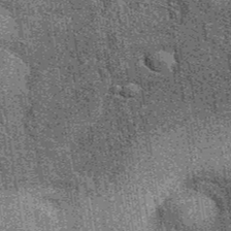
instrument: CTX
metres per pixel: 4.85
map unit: eAb
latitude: 39.0458
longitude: 107.6533
